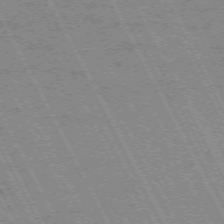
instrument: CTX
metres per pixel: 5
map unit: Hpe
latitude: -71.1431
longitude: 14.6519
